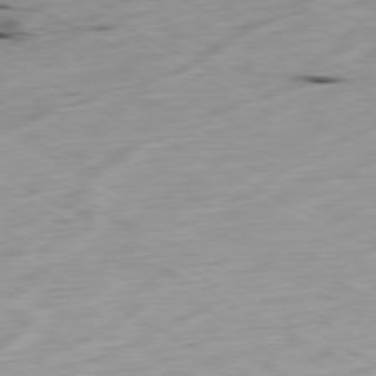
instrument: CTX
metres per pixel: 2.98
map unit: Ap
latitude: -80.5196
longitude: -70.0255
